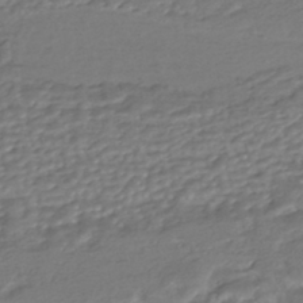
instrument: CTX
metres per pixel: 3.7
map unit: HNhu
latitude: -44.6330
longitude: 95.5966
